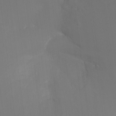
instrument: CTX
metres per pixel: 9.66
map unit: Ht
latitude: -17.2376
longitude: -41.9150
